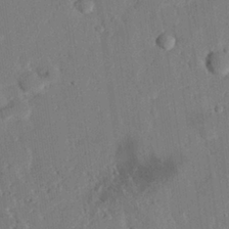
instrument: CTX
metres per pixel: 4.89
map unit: eHh
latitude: 25.7638
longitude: -81.2726
